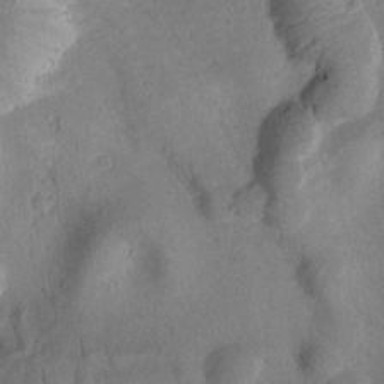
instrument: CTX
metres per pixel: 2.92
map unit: Htu
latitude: 0.6112
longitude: 175.4076
